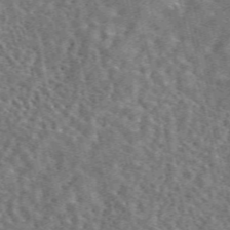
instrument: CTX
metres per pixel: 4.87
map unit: eAb
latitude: 44.8002
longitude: 111.6155
